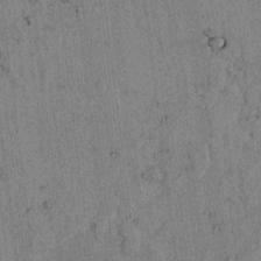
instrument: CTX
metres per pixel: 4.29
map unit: lAvf
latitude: 3.8772
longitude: 158.4628
